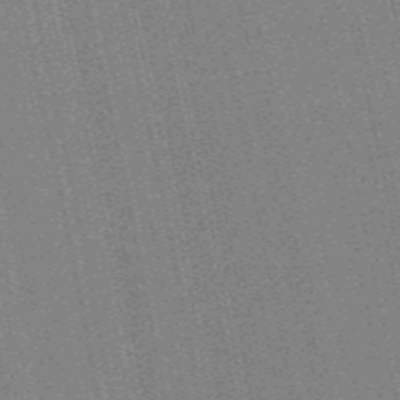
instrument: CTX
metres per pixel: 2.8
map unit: HNb
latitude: -47.6155
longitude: 59.0486
